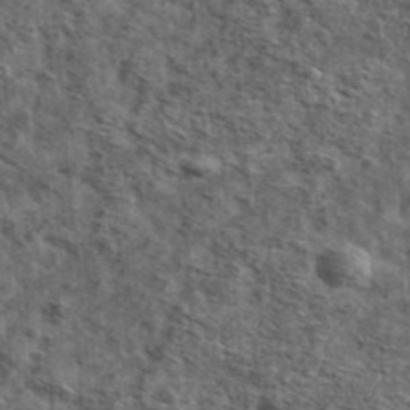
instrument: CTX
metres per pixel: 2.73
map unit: Ave
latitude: 42.5735
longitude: -107.1025
